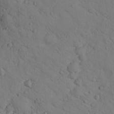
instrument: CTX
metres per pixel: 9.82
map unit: lHvf
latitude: 12.9514
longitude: 178.1039
